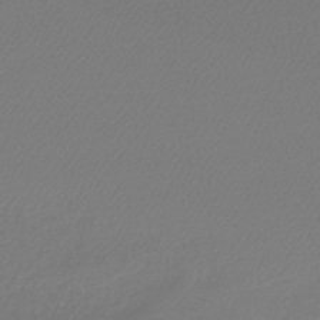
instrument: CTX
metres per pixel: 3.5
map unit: HNb
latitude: -45.8989
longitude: 56.8975
